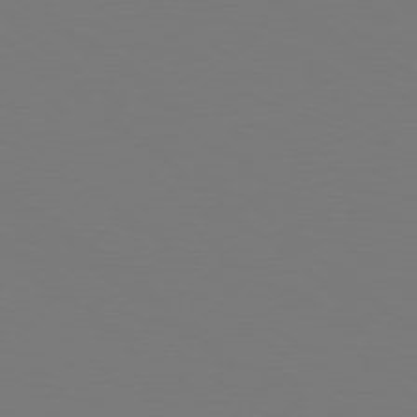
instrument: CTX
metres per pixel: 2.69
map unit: Hpe
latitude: 78.5735
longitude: -163.7639
